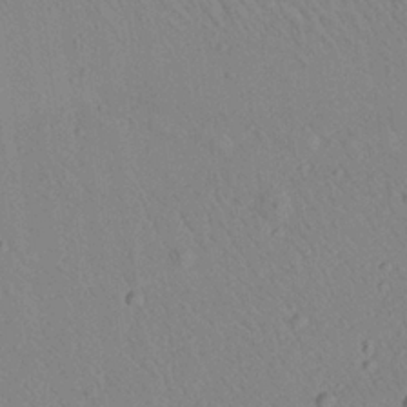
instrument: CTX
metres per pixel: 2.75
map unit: Aa
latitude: 22.9136
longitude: -139.1970
